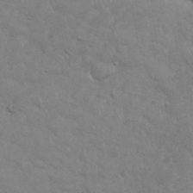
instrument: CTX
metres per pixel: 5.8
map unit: eHh
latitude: 35.9528
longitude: -62.4412
